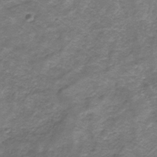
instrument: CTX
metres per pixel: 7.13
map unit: eHb
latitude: -32.1795
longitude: 67.1053
